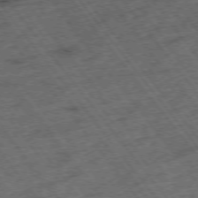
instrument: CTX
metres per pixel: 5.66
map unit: Hpe
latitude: -75.4455
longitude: -22.0822
